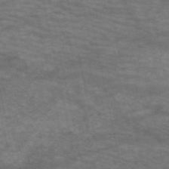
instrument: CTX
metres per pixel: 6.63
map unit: HNb
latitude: -53.6155
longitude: -43.6694
